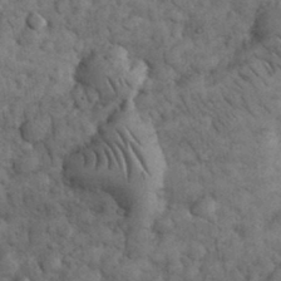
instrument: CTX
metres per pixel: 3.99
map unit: eHh
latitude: 32.9514
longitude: -68.0633
